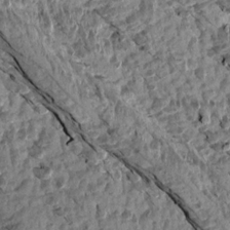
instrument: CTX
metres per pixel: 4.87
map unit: Aa
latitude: 15.0459
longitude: -144.8569
